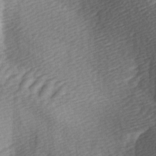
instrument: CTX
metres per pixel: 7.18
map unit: lAa
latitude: -5.6722
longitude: -121.2348
